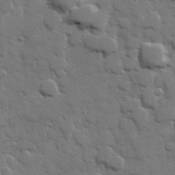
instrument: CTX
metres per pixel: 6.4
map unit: Hve
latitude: 25.5749
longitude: 148.6330
